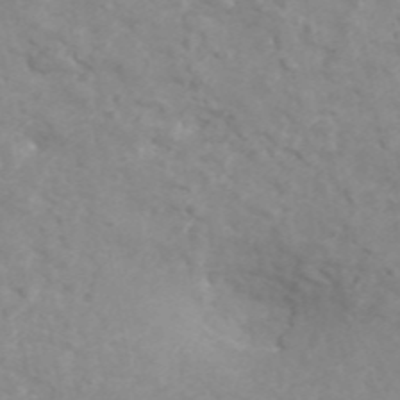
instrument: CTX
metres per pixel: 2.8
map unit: ANa
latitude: 46.8380
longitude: 26.5384
